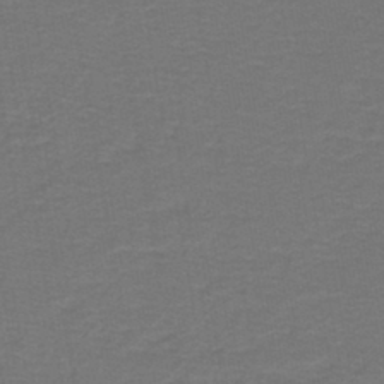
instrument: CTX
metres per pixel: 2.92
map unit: lHb
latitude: -42.1227
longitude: 53.7477
